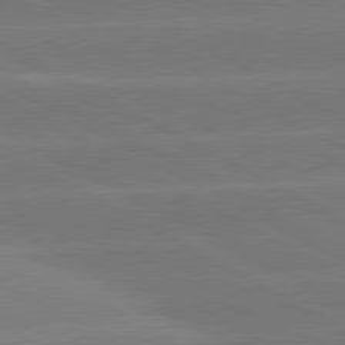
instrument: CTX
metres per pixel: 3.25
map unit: lApd
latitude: 81.1214
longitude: -153.0081
